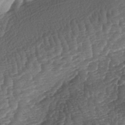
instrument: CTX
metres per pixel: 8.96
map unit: lAa
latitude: -3.4265
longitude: -127.8395
